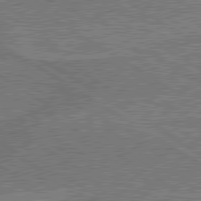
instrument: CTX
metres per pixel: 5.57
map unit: lApd
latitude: 79.8961
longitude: 169.2376
